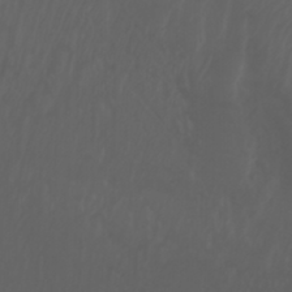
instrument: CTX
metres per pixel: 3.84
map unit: Nhu
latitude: -7.5588
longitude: -81.5560
